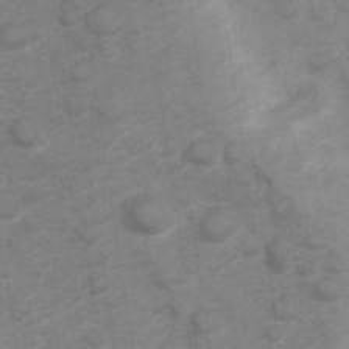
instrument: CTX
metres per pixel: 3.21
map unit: Hve
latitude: 32.8380
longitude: 151.8989
